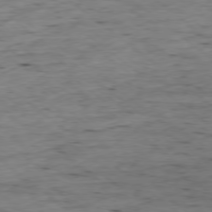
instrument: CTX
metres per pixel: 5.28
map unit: Ap
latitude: -78.4818
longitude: -90.5546
